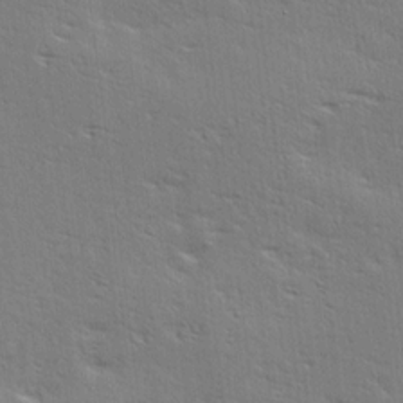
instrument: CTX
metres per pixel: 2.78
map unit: Ave
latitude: 17.5560
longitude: -138.1389
